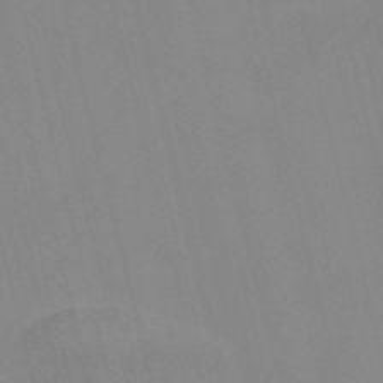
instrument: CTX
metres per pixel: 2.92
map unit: Nve
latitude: -57.6722
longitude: 61.5966
